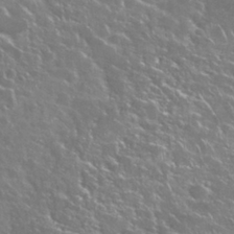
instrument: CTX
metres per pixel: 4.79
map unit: Nhu
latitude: 29.0269
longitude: -60.3845
